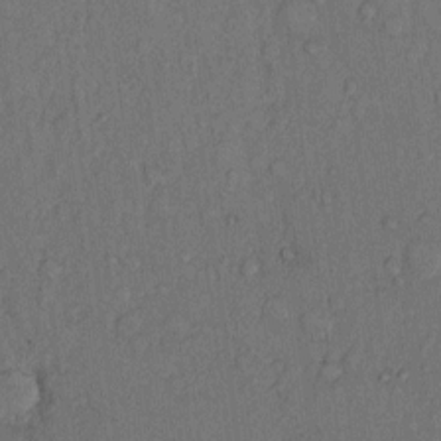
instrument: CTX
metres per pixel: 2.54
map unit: Hto
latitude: 10.4979
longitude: -58.7624
